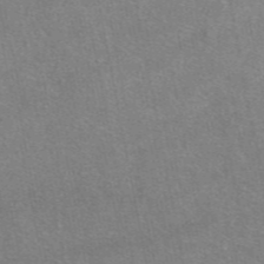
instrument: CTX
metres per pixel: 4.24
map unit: eAb
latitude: 47.8773
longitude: 114.1983
